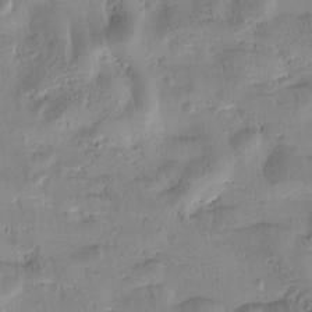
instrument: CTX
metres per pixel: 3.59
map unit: Htu
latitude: -4.7274
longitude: 172.9164
